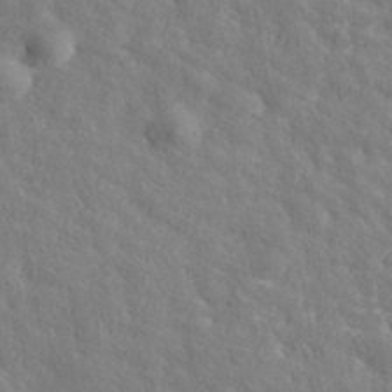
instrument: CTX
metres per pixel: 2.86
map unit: ANa
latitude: 39.3293
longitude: 21.0675
